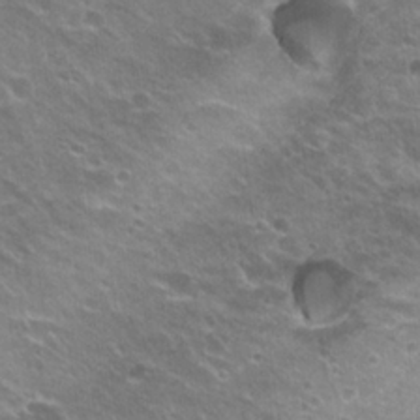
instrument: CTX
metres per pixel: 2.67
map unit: Hto
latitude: 22.8002
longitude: -32.1389
